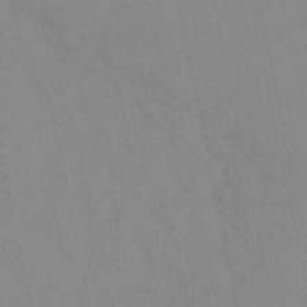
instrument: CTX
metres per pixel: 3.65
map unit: HNb
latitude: -45.0864
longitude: -41.9528
